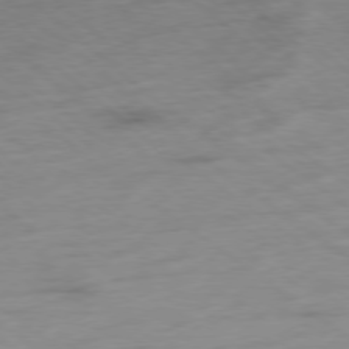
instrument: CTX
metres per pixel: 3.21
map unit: Hpe
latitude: -78.7085
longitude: -22.8191
